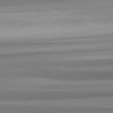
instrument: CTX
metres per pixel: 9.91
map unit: lApd
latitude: 82.4412
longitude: 179.0864
